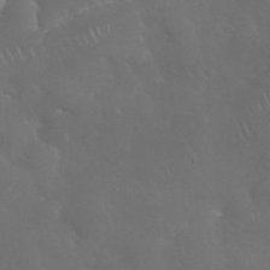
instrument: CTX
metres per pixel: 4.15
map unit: Nhu
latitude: 28.2333
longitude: -66.3278
